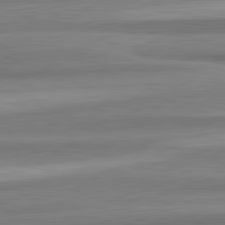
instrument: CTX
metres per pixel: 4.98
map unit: lApd
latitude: 82.6301
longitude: 178.1794
